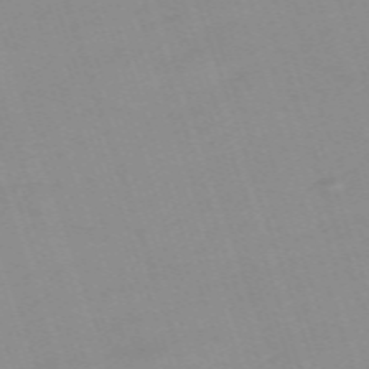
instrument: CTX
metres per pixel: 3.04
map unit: eHh
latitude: -64.7274
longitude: 52.7463
